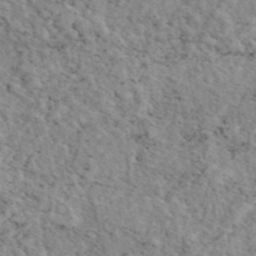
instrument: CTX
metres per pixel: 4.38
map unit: eAb
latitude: 44.4412
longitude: 113.7100
